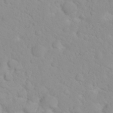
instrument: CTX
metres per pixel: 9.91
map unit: eHh
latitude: 31.9717
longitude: -60.0444
